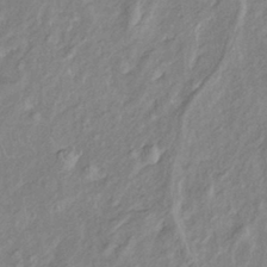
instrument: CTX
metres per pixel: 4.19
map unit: Htu
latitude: -5.9556
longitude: 152.7841
